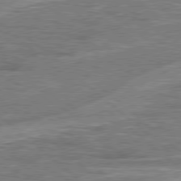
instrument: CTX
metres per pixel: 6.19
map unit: Hpe
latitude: 78.3279
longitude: -157.7638
